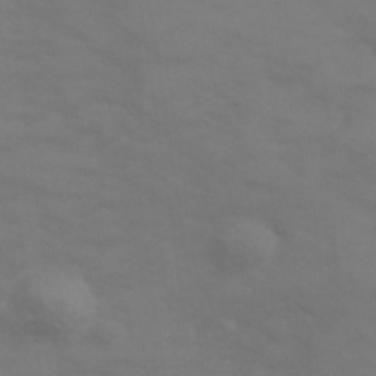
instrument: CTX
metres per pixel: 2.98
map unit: Hve
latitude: 33.5182
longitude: 150.1795
